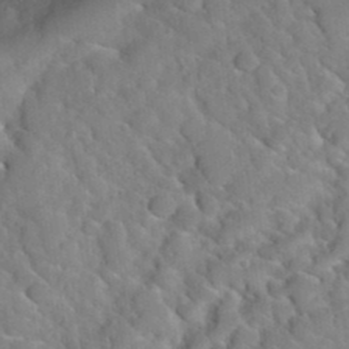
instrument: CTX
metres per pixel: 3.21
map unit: Hto
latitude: 35.4237
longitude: -50.7057
